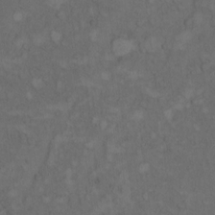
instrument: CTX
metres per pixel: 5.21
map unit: Hto
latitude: 8.4979
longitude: -59.4049
